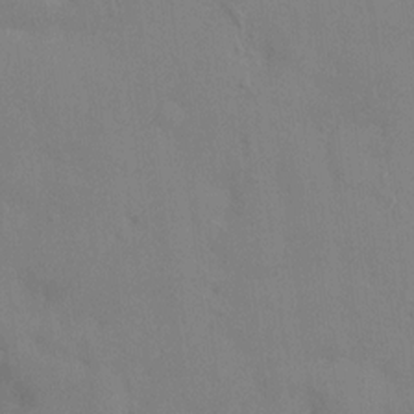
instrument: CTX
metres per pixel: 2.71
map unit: HNhu
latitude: 6.7057
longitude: -3.1025
